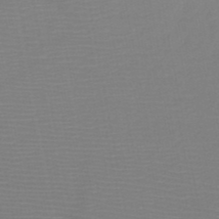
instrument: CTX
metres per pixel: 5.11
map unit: HNb
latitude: -49.2187
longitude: -44.3089
